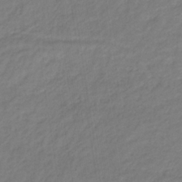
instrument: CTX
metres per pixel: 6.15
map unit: lHb
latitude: -36.2172
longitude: 71.3321
